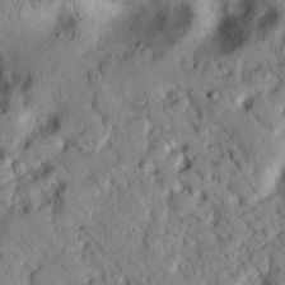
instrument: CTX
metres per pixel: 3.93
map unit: eHh
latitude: 25.4615
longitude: -75.6883
